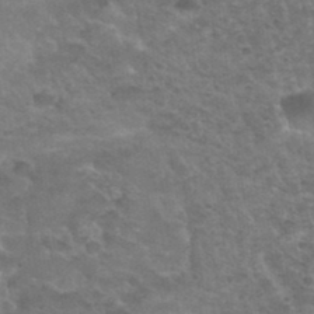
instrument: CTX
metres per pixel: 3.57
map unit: Hto
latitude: 34.1200
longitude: -50.4223
